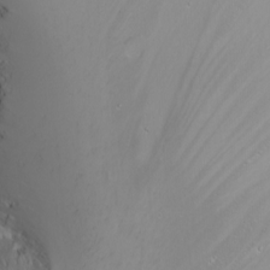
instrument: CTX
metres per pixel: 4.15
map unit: Nhu
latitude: -6.2928
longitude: -90.2711
